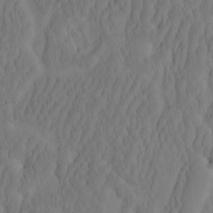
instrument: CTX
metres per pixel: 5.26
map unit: eHh
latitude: -2.1983
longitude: 15.9178
